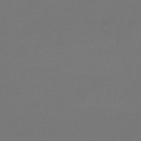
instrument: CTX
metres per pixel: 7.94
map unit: lHb
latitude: -43.9745
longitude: 75.7856
